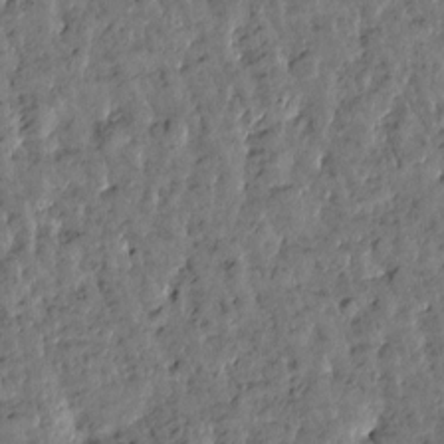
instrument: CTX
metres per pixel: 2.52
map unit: Htu
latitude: 0.2900
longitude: -179.7450
